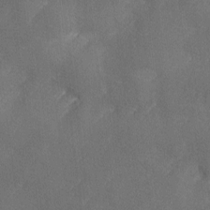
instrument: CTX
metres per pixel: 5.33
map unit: Ave
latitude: 10.5735
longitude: -106.0822
